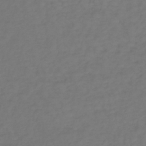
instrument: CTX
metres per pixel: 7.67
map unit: lHb
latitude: -38.8408
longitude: 69.8233
